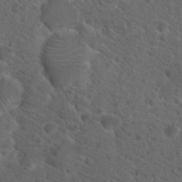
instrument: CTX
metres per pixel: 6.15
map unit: Hto
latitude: 19.9717
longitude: -39.5938
